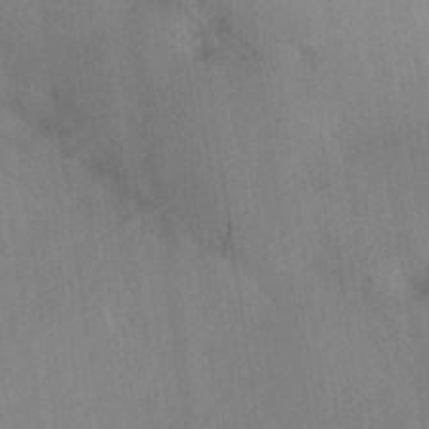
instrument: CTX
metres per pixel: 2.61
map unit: lAa
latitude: 17.8583
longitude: -138.3467
